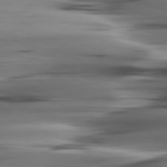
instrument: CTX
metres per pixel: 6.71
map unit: lApd
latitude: 80.5735
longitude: -122.7624
